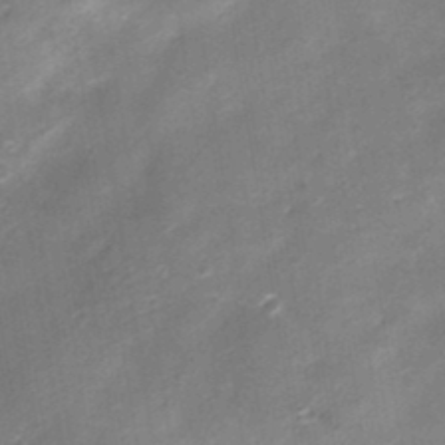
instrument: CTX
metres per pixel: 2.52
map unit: Nhu
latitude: 3.4993
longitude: -18.1389
